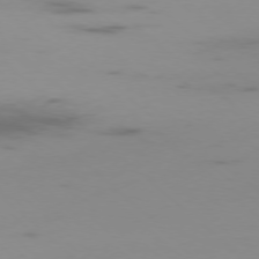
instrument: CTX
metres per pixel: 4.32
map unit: Ap
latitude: -77.7667
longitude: -67.2914
